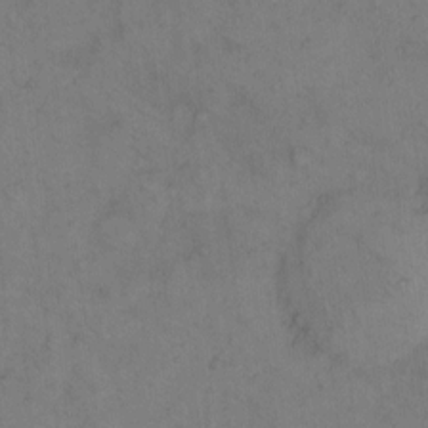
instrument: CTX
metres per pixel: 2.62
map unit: Hto
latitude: 7.4615
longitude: -60.1389
